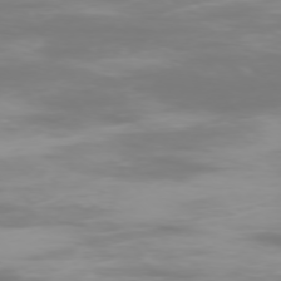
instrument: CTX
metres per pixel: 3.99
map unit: Ap
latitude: -76.8975
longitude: -74.3656
